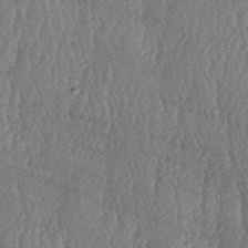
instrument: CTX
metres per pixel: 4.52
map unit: lAa
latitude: -6.7652
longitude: -130.0444
